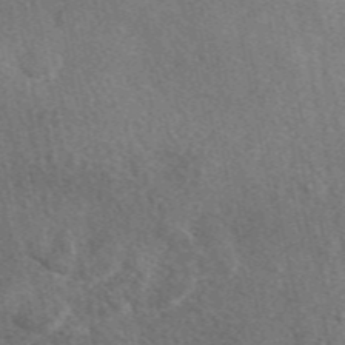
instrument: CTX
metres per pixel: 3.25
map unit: eAb
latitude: 48.3278
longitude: 116.9730
